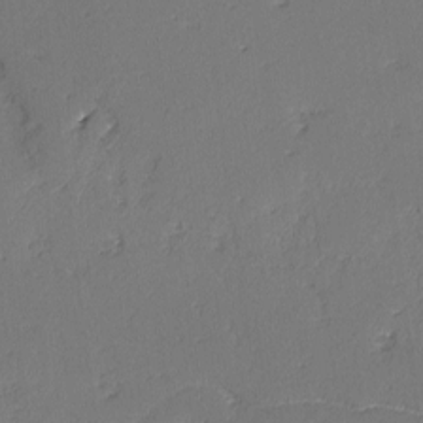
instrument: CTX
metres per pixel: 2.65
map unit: lAvf
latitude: -3.1242
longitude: -107.7072
